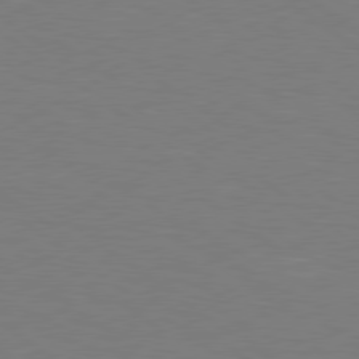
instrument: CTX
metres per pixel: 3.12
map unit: Hpe
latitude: 78.8191
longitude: -149.6316
